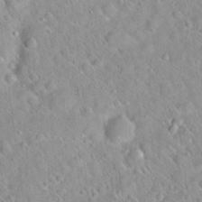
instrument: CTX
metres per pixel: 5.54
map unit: Hto
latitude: 20.4034
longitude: -52.9514
